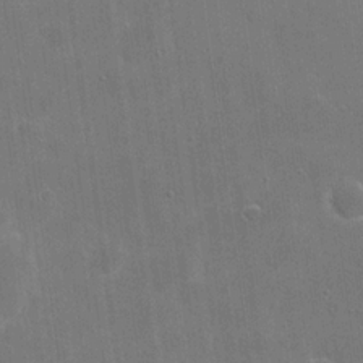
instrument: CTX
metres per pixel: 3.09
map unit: eHh
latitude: 20.4034
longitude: -66.5734
